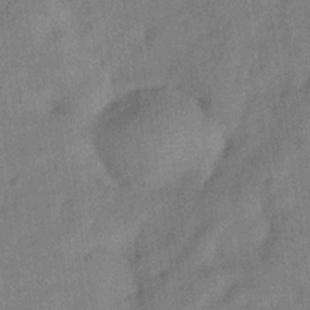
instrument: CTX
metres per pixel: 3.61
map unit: Hve
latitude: -31.7855
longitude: 92.1228
